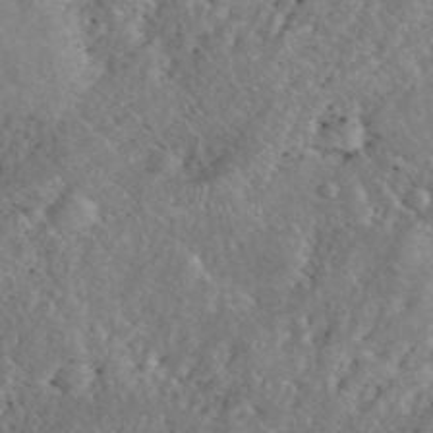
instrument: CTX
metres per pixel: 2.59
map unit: eHh
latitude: 40.2144
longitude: -57.5560
